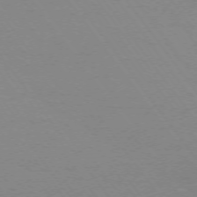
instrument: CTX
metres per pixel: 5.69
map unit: Ap
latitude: -74.3496
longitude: -72.1389
